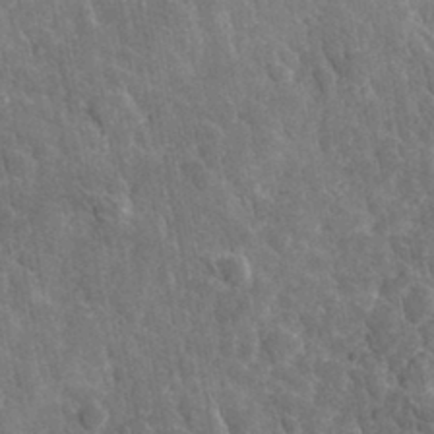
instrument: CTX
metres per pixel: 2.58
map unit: lHvf
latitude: 34.1766
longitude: -86.1767
